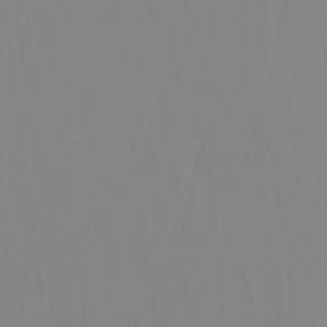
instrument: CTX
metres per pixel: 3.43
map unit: HNhu
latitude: -4.9919
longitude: 14.8219
